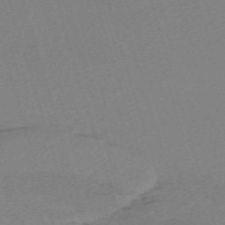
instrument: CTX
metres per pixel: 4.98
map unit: eHh
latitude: -62.0661
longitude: 51.1053
